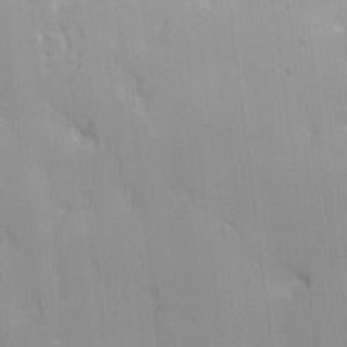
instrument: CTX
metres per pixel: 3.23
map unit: Ave
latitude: 12.2145
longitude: -101.3104
